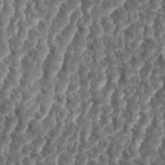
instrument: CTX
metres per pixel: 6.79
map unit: eHh
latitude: 35.0647
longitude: -137.9528
